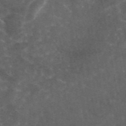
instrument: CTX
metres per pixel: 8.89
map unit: eAb
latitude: 45.2726
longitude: 122.9731
